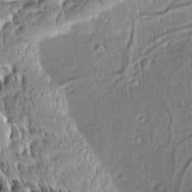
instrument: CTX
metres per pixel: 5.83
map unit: Aa
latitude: 8.3278
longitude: -132.9892
